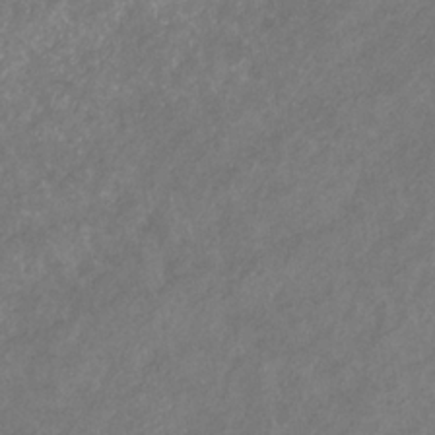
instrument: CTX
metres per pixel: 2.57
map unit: eHb
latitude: -31.3320
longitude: 70.7085
